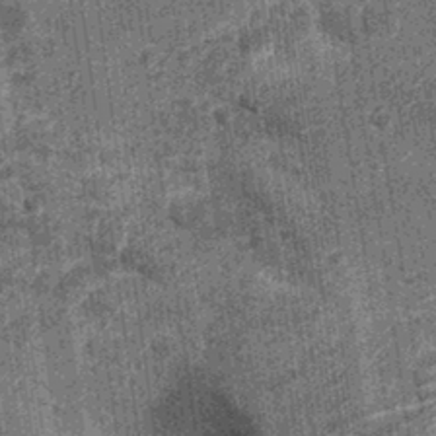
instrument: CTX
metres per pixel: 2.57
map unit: Nhu
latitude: -12.9164
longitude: -22.1389
